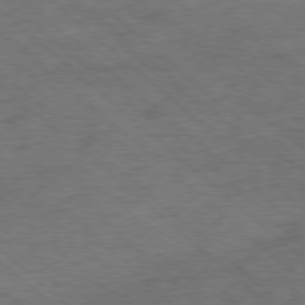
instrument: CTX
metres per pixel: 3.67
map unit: Hpe
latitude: -78.5007
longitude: 16.9164
